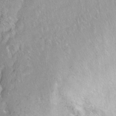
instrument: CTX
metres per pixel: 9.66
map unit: Ht
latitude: -6.4062
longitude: -36.2901
